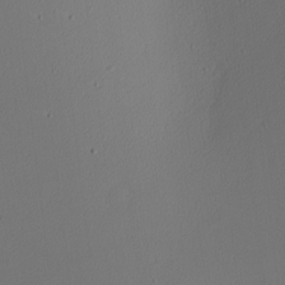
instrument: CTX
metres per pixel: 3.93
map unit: Nhu
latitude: 0.1955
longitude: -79.0270
